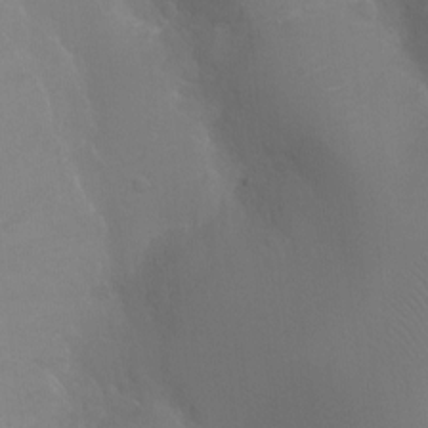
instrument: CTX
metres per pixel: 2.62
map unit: Ht
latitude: -3.8611
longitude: -25.2159
